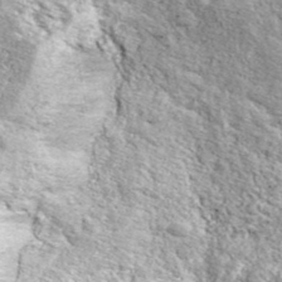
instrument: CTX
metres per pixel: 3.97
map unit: ANa
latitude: 42.7435
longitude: -89.4427
